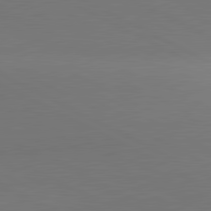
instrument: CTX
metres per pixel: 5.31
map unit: lApd
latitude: 81.3104
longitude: 146.2739
